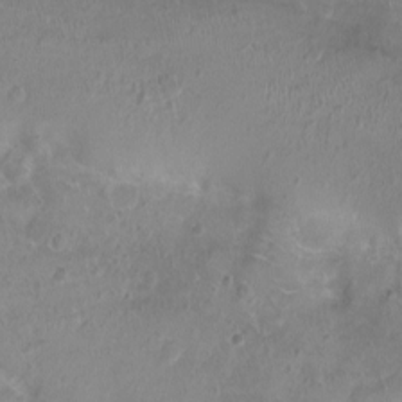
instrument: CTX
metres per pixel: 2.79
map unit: Ht
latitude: -7.5021
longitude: -19.7260
